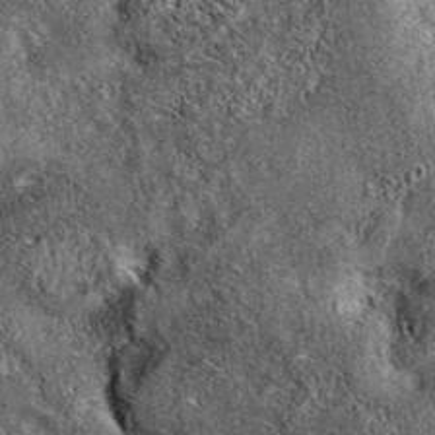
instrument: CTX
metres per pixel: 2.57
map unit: eAb
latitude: 38.2522
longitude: 108.6707
